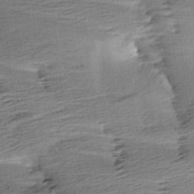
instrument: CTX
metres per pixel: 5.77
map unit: Aa
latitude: 6.4034
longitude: -137.5938
